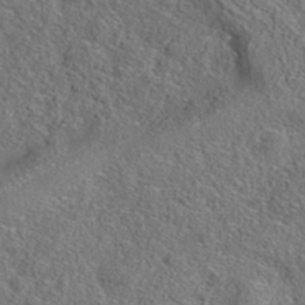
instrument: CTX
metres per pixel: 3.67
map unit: eAb
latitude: 35.3859
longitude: 107.8045
